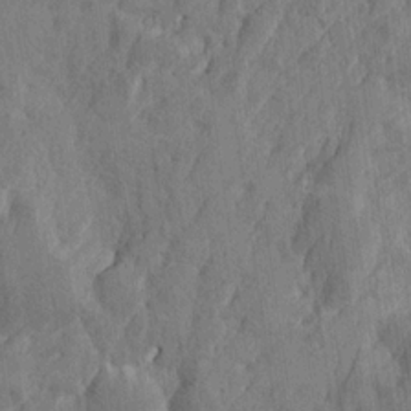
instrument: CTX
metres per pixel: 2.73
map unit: Htu
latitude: -3.9745
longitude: -177.5749
